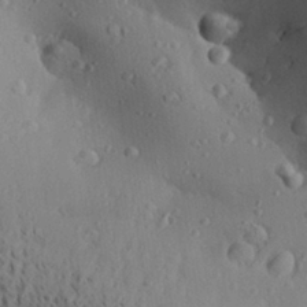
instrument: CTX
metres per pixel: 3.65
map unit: Aa
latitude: 28.5923
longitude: -131.6127
